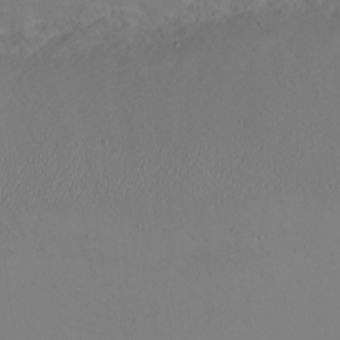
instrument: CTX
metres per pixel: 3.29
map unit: eHh
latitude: -5.1431
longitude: -82.2522
